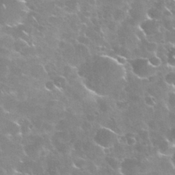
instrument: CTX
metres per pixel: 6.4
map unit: Nhu
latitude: 28.6301
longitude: -60.8947
